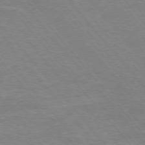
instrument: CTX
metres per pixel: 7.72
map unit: Hpe
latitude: -76.4629
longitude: -13.6127
